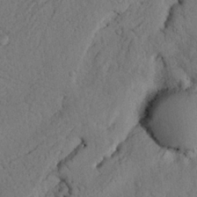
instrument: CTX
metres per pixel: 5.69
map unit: Nhu
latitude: 21.1214
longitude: -76.1011
